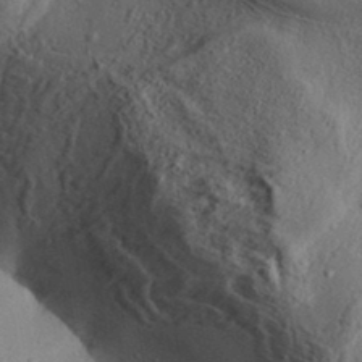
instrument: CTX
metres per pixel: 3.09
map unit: Aa
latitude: 31.5938
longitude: -134.2900
